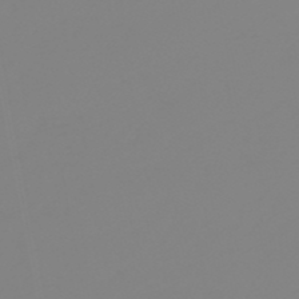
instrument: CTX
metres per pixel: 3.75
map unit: eHb
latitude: -49.2943
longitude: 85.1998
